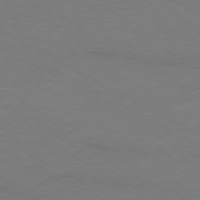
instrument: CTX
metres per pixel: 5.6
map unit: Ap
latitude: -79.5588
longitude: -82.7057
